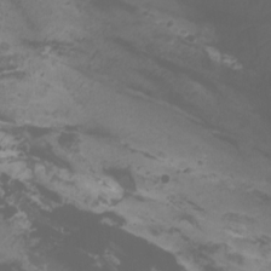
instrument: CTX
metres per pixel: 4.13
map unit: Nhu
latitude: -11.4643
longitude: -74.7813
